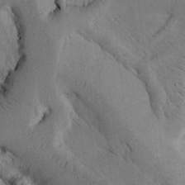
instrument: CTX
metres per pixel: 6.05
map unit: Htu
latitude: -3.4265
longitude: 169.1998
